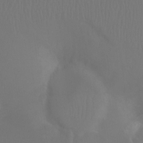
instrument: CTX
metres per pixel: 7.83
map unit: Ht
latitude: -7.2754
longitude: -31.6127
